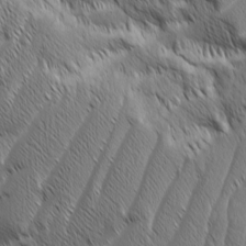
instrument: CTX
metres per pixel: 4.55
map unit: Aa
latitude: 7.9150
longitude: -130.0822
